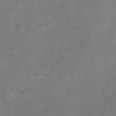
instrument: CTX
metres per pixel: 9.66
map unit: Nhu
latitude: -29.7289
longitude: -62.3090
